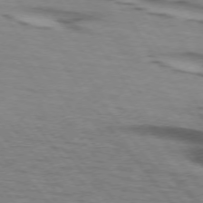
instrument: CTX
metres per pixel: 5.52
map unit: lApd
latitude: 73.4238
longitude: -71.7261
